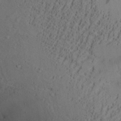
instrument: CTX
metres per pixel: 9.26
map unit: Aa
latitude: 28.1955
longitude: -131.4805
